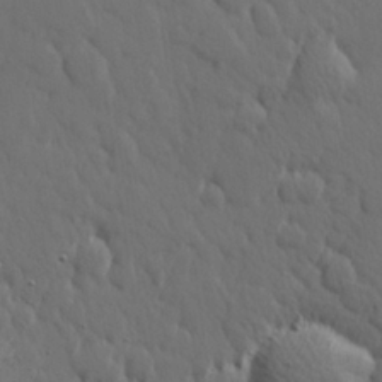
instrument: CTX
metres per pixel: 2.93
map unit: Hve
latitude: 26.0633
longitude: 145.1242
